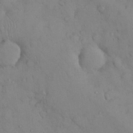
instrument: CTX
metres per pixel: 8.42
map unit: Nhu
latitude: 28.5734
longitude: -70.5923
